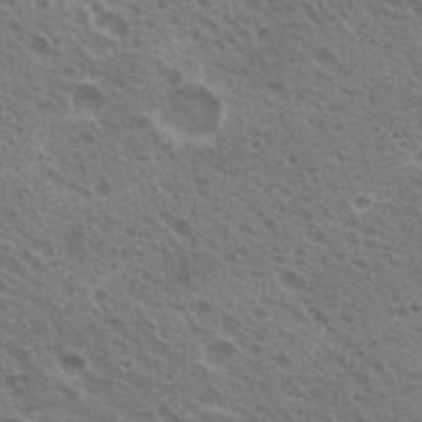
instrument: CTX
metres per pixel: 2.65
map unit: Nhu
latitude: 20.5357
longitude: -30.9325
